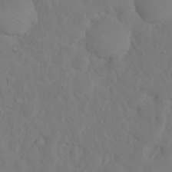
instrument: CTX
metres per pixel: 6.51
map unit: eHh
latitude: 1.3103
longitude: -56.1199
